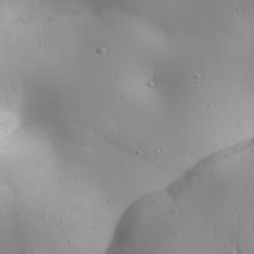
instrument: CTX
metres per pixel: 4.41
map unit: Aa
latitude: 31.6127
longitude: -133.0081
